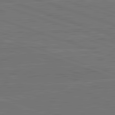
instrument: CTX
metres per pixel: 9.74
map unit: lApd
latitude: 82.8569
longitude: 174.6896
